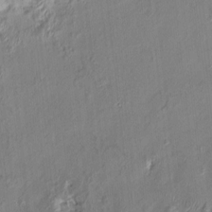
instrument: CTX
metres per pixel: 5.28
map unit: HNhu
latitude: 4.5735
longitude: -7.1970
